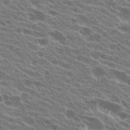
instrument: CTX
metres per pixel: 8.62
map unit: Hto
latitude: 23.6694
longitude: -38.3656
